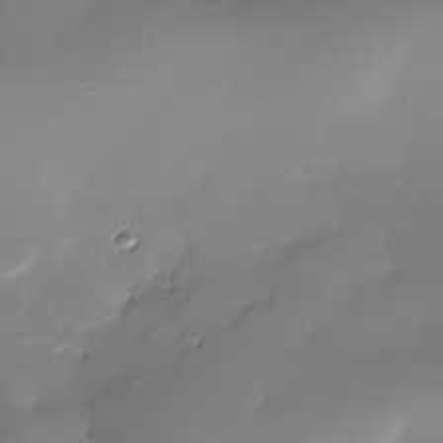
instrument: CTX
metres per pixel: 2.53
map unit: Nhe
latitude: -36.2172
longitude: -117.3482
